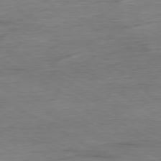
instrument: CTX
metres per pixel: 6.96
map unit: Ap
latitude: -79.7855
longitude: -83.4237
